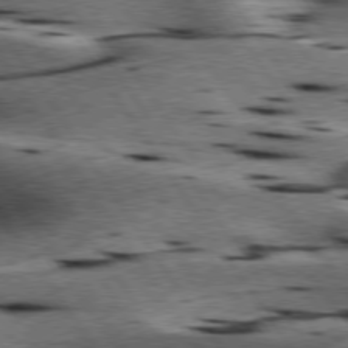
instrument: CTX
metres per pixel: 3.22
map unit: lApd
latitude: 76.5734
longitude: -60.0822
